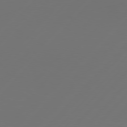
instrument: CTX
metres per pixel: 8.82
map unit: Hpe
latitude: 76.5545
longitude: -137.6505
